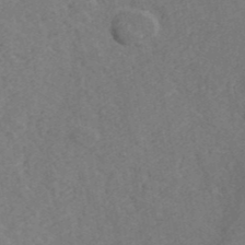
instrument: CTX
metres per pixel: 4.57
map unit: ANa
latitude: 42.3845
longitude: 29.0864
